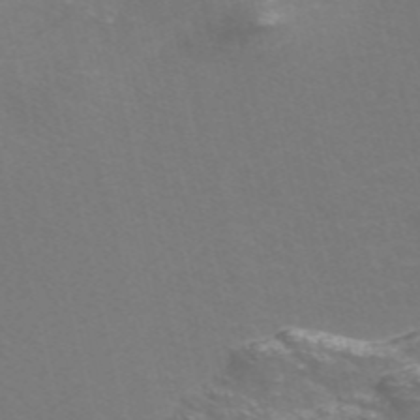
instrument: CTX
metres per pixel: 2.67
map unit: Nve
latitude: -56.6329
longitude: 52.5006
